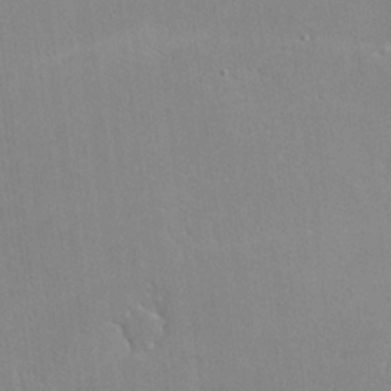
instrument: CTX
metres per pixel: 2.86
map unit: lHvf
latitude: -11.6911
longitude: -102.1578
